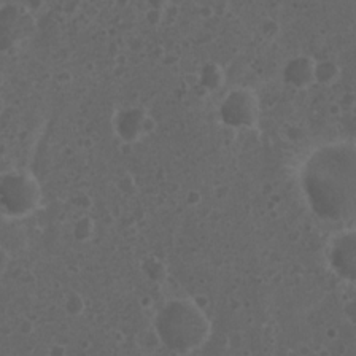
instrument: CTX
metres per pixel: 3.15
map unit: Nhu
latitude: 3.3292
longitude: -14.8569
